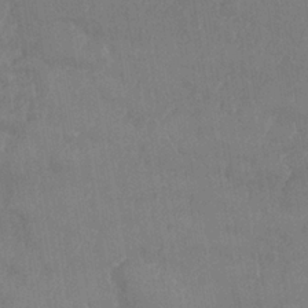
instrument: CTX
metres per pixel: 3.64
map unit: Nhe
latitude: -36.1039
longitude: -177.6694
